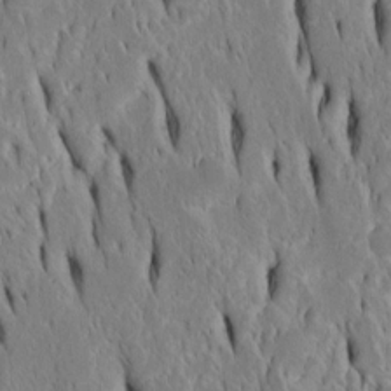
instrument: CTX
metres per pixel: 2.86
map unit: Htu
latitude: -4.7463
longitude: 151.5021
